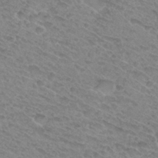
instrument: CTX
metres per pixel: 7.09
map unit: Hto
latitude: 31.7639
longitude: -47.6694
